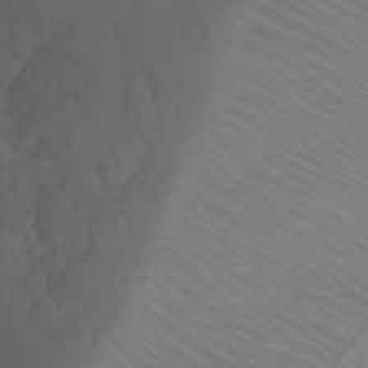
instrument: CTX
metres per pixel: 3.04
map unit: Ht
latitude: -0.1417
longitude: -17.8394
